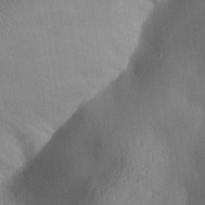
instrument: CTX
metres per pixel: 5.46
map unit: Aa
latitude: 32.0822
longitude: -142.1011
